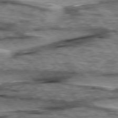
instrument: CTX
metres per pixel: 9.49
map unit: lApd
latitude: 76.6868
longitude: -71.0458
